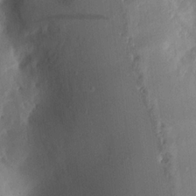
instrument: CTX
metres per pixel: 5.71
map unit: Aa
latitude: 15.5749
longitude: -148.3467
